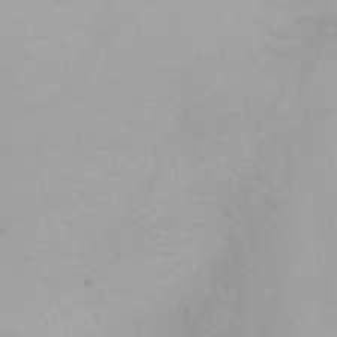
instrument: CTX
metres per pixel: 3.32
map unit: Nhu
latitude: -0.5952
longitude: -75.2915
